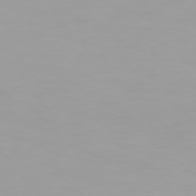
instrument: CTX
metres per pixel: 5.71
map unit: Hpe
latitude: 75.7072
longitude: -129.0269
